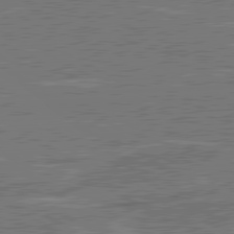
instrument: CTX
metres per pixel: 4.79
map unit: lApd
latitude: 80.8380
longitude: 119.2565
